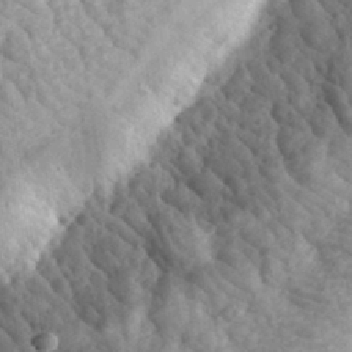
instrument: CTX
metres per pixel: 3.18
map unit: eHh
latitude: 33.3671
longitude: -78.9703
